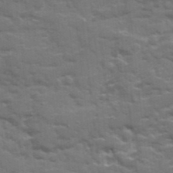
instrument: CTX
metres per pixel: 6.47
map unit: Ave
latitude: 19.7071
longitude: -130.0444
